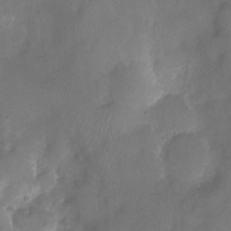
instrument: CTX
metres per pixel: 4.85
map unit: Ht
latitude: -5.7288
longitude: -19.8394
